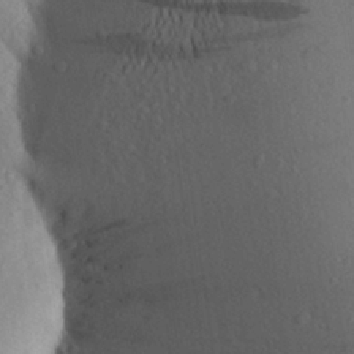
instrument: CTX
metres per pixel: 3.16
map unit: Aa
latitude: 24.9891
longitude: -149.9150
